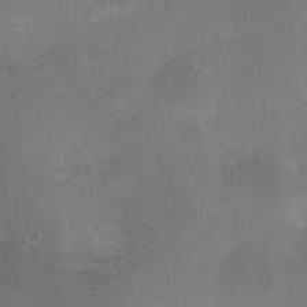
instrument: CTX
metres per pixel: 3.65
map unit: Nhu
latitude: 1.8961
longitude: -15.3671
